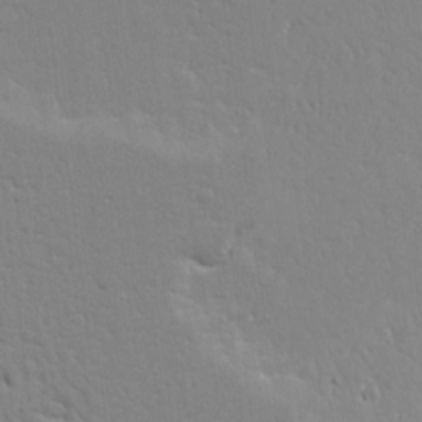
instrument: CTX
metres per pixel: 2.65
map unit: Ave
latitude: 16.8380
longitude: -141.1970
